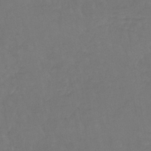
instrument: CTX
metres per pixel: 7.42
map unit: lHb
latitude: -42.3306
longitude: 65.3510
